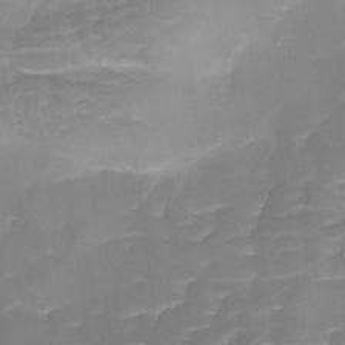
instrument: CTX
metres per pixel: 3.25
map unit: Ave
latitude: -8.8786
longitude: -122.8002
